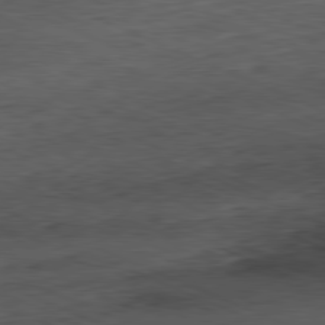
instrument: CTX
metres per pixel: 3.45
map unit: Ap
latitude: -81.4266
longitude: -70.8947
